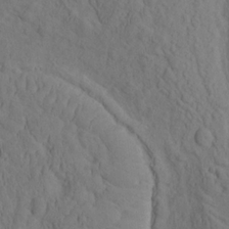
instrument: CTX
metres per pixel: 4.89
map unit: eHh
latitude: -1.7100
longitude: 18.2173
